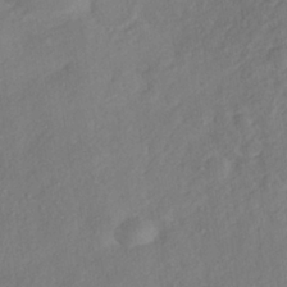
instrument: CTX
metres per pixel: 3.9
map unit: ANa
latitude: -38.2740
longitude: 98.3306
